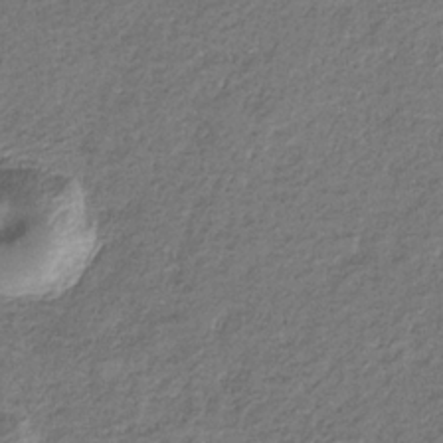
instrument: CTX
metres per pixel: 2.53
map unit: eHb
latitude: -30.2550
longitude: 68.6140
